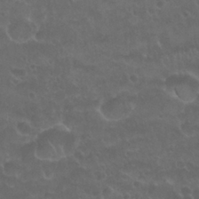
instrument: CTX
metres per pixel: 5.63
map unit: Nhu
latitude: 26.8191
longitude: -53.3860
